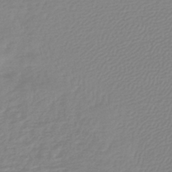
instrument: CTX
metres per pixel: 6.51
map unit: lHb
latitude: -45.3510
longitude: 71.3699
